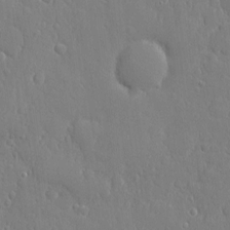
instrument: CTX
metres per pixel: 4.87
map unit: eHh
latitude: 6.5546
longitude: -74.1956
